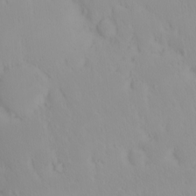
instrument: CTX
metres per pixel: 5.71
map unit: eHh
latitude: -1.7856
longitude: 20.2739
